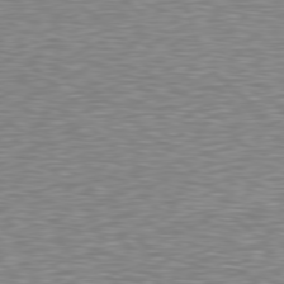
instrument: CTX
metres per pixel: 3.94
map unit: Hpe
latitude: 78.5168
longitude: -123.0081
